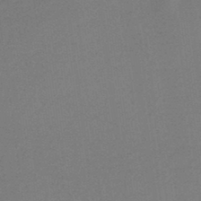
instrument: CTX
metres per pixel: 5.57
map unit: lHb
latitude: -37.9178
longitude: 60.7841
